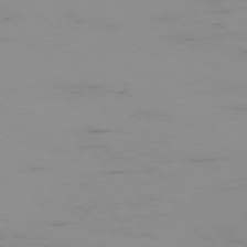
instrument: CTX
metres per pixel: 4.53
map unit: Ap
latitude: -74.5952
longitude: -82.0633
